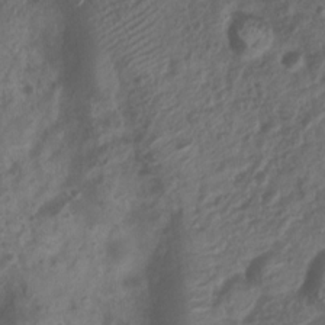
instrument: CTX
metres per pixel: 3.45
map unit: Nhu
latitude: 7.0269
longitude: -21.5749
